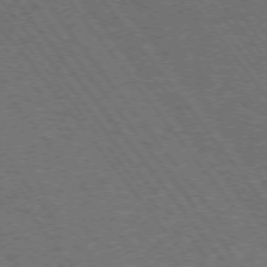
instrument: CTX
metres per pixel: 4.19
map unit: Ap
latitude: -75.9178
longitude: -62.8947
